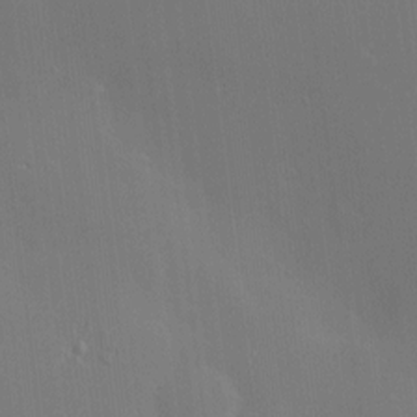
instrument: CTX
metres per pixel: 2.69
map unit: Hve
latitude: -9.2187
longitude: 175.6154
